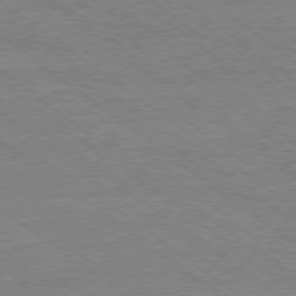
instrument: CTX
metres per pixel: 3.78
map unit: Ap
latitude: -79.3320
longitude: -83.6127
